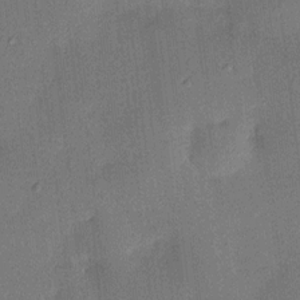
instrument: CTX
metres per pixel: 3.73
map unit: HNhu
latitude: 6.5546
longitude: 15.7100
